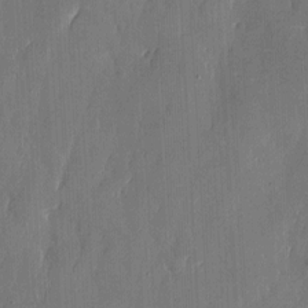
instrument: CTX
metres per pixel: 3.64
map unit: eHh
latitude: 6.1956
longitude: -68.7813
